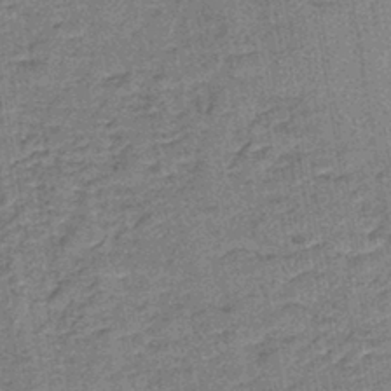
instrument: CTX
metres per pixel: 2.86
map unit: lHb
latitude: -40.7085
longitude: 57.8611
